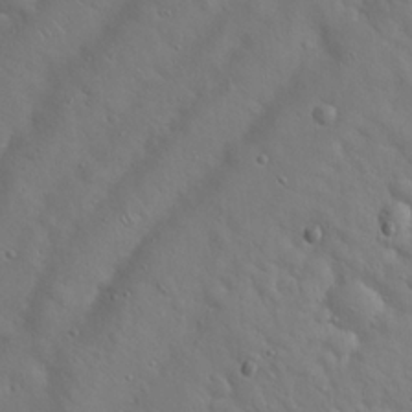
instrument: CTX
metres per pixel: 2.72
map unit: Hto
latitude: 19.1781
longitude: -53.6883
